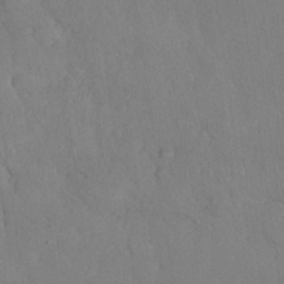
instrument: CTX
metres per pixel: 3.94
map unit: Nhu
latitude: 27.3671
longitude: -65.8583
